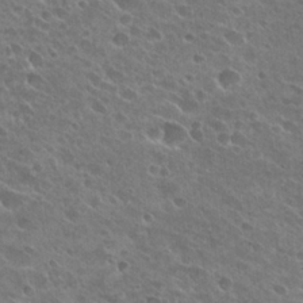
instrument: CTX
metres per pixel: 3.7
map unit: Hto
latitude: 26.6680
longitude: -41.8205
